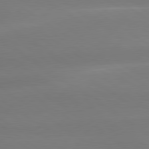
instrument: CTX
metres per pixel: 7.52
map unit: lApd
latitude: 79.6694
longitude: -134.6112
